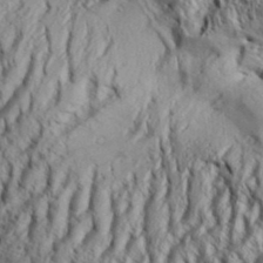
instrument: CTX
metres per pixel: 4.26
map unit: Aa
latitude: 33.2915
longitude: -136.7624
